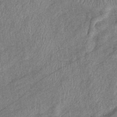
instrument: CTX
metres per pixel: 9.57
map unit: eHb
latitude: -38.5385
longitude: 77.5588
